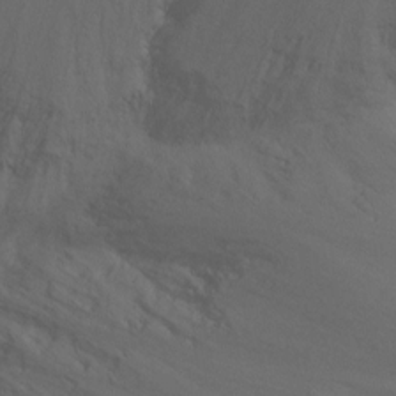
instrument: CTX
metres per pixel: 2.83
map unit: Ht
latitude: -9.7289
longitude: -32.7813
